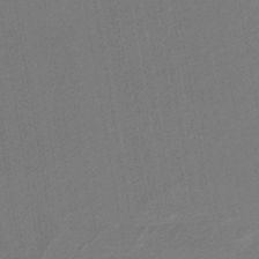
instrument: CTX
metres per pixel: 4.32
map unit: lHb
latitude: -43.7855
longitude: 61.0298
